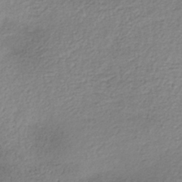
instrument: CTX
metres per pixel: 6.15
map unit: lHb
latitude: -36.0472
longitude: 68.1416
